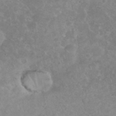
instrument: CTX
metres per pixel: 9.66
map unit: eHh
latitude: 35.8772
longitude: -62.8002
